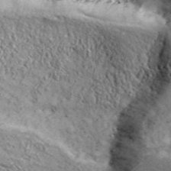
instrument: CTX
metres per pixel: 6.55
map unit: eHh
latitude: 43.4804
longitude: -90.0822
